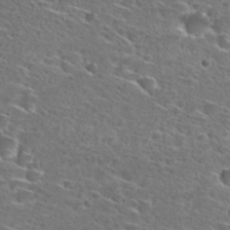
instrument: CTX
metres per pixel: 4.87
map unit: Hto
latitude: 27.6316
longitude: -46.7247
